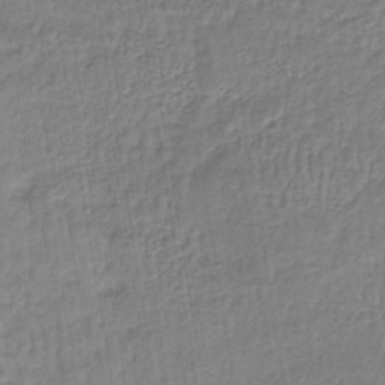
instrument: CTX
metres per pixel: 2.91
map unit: lHb
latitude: -38.6330
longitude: 61.7100
